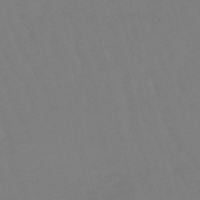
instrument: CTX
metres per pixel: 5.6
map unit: lHb
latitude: -49.2187
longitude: 76.3495
